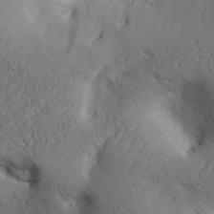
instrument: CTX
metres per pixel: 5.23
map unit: Aa
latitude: 30.9892
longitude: -142.8380
